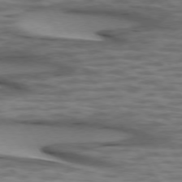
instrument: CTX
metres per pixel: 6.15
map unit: lApd
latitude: 74.5357
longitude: -51.0647
